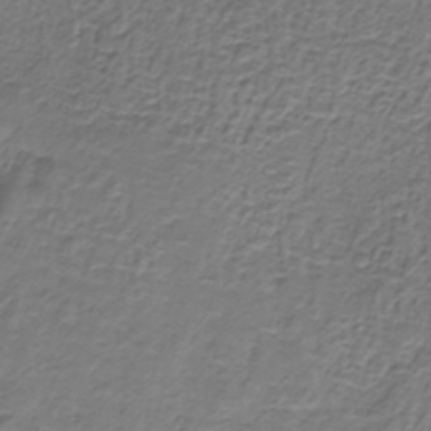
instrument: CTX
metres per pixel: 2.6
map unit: HNb
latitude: -33.0298
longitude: 58.0094
